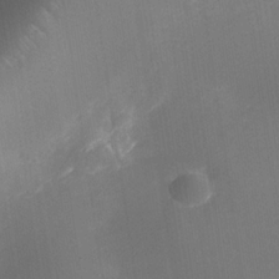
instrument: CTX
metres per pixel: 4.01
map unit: Nhe
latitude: -33.3888
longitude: -87.4804
